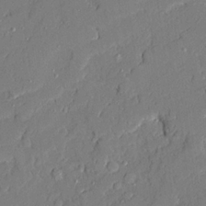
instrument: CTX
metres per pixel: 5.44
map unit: Ave
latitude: 21.2159
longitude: -128.4034
